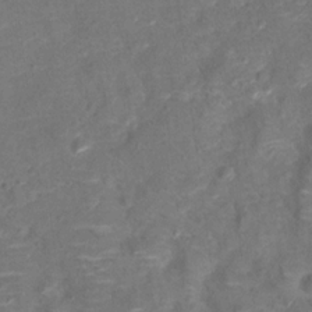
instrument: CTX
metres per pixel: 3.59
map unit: Hto
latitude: 17.3104
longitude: -42.4790
